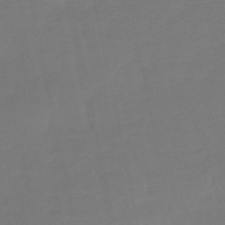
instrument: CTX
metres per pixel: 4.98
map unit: eHb
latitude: -49.7478
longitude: 78.0661
